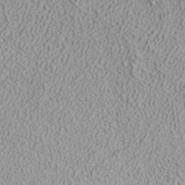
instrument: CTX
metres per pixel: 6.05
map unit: ANa
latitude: 38.1011
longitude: 20.5951
